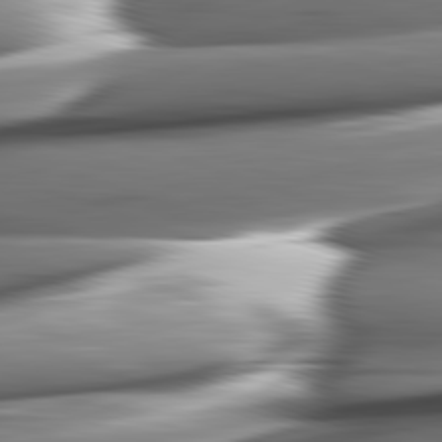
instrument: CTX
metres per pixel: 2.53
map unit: lApd
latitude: 82.5356
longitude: -144.3278
